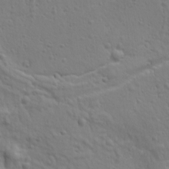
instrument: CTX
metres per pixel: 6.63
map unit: Ave
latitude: 18.1955
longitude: -133.1592
